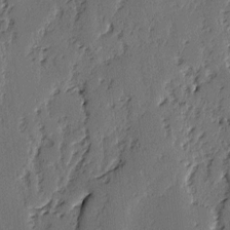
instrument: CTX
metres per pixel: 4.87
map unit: lAvf
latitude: -2.7274
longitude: -106.7435
